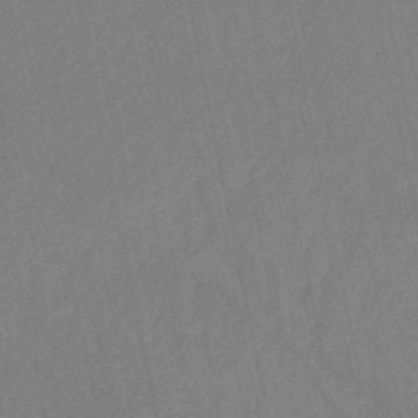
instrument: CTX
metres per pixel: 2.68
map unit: lHb
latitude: -43.8800
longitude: 76.7841
